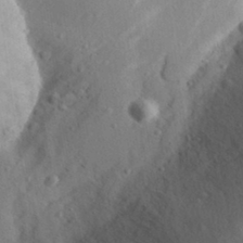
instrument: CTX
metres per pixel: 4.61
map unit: Aa
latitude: 29.7449
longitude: -145.5938
